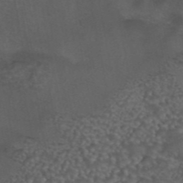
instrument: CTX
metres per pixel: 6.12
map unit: eAb
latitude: 43.2915
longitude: 104.8597
